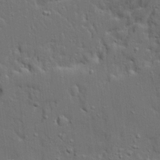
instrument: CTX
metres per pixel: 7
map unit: Ave
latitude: 19.4048
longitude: -128.7435
